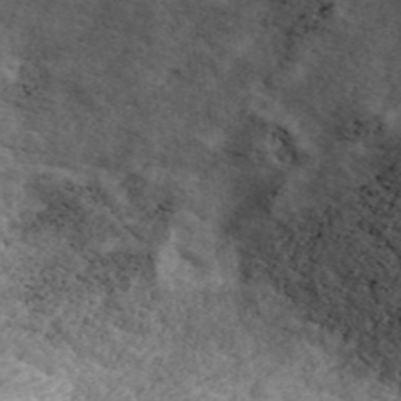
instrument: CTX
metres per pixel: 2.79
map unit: ANa
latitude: 45.0837
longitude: 38.7463
